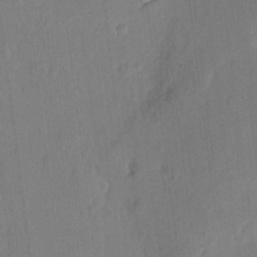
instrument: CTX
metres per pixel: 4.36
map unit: eHh
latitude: 5.1214
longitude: -72.6113
